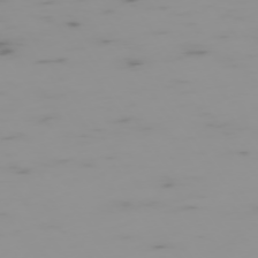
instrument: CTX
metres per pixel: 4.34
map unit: Hpe
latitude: -74.6141
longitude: 7.6533
